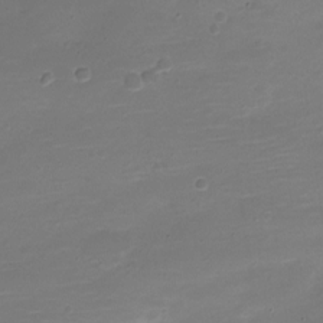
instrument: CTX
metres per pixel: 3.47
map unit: Nve
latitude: -21.3509
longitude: 104.1417
